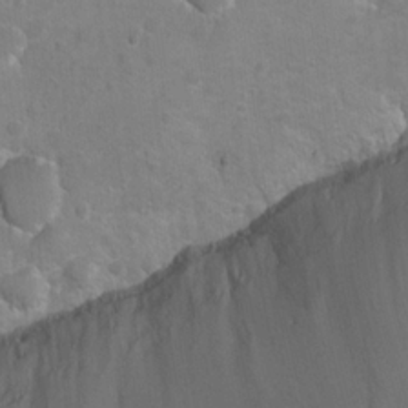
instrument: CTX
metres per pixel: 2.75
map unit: Nhu
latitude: -7.5777
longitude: -41.2914
